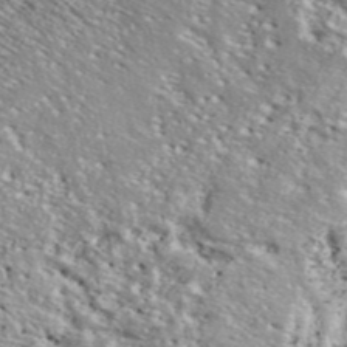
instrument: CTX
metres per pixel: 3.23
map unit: ANa
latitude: 39.9528
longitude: 19.0486
